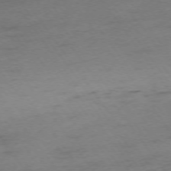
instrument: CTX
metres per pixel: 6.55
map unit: Ap
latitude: -75.1054
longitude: -73.5938
